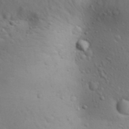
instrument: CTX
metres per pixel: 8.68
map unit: Aa
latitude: 29.8583
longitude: -146.2712
